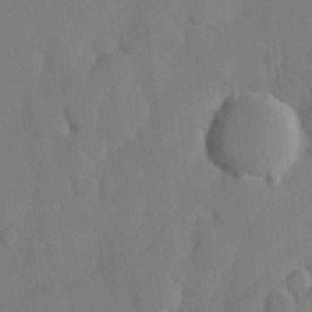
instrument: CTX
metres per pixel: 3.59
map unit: Hve
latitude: 25.9339
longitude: 149.0865
